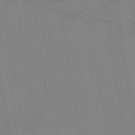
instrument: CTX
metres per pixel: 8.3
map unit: HNb
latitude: -43.9745
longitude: -40.7813
